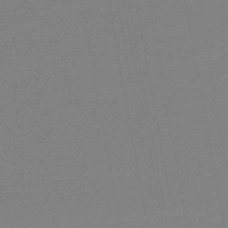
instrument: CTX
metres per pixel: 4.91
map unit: lHb
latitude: -46.2739
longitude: 57.8611
